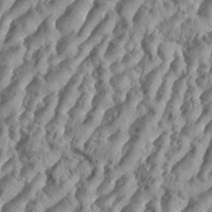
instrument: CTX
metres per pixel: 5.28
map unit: eHh
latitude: 34.6301
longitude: -136.8569
